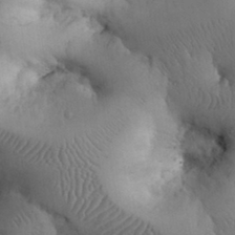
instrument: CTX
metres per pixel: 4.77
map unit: eHh
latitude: 31.3293
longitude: -68.1767
